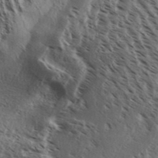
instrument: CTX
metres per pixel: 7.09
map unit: Aa
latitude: 32.4979
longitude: -139.2537
